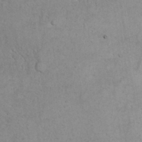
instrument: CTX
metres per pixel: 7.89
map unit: Nhu
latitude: 28.3845
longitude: -67.4048
